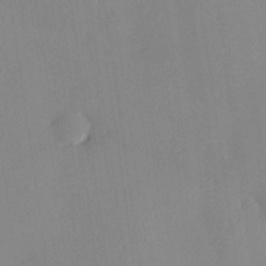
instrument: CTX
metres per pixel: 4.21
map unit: Hve
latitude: 25.7827
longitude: -91.0081
